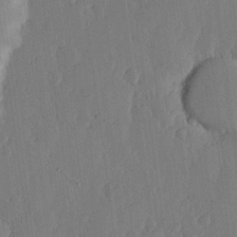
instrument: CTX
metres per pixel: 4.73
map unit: lHvf
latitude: 17.7828
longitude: -115.1403
